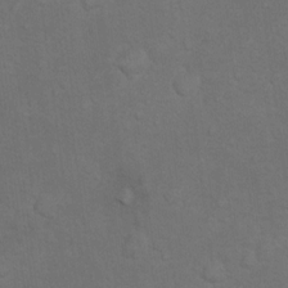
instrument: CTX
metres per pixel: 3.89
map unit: Nhu
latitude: 10.1767
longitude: -25.5938
